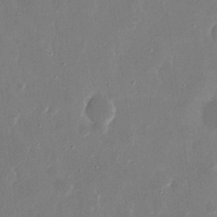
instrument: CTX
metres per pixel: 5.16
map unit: eHh
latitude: 15.4049
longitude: -70.1956
